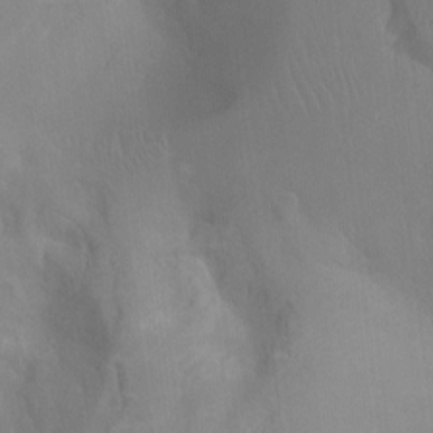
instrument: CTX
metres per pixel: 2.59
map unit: Ht
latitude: -4.8219
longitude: -25.6127
